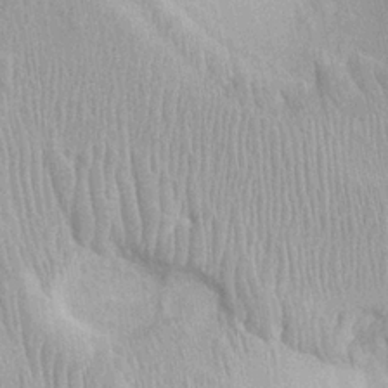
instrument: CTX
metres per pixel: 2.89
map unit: Ht
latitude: -2.0850
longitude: -15.6505
